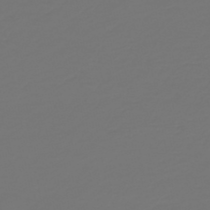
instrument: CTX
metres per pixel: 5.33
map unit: HNb
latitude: -47.5777
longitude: 56.5762
